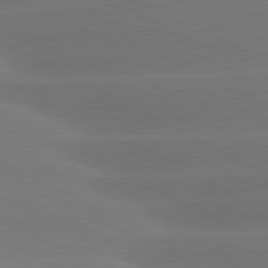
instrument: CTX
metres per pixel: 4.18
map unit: lApd
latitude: 80.9514
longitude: -147.7639
